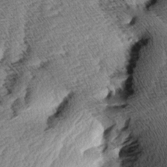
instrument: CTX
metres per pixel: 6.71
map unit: Aa
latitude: 8.6113
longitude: -140.7624
